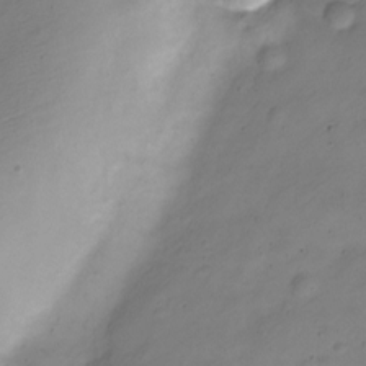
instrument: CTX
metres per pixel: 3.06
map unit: Nve
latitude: -23.8234
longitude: 106.3307
